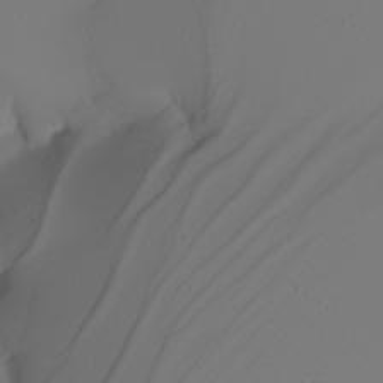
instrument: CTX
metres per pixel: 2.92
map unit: Nhu
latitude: -6.8030
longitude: -94.4790
